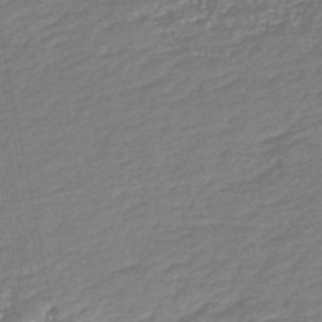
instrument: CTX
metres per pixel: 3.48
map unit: HNb
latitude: -49.0298
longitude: 58.9352
